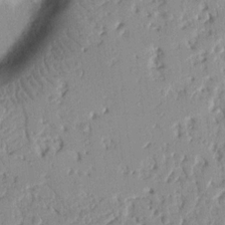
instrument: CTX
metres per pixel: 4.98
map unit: Nhu
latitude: 15.6127
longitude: -78.8191
